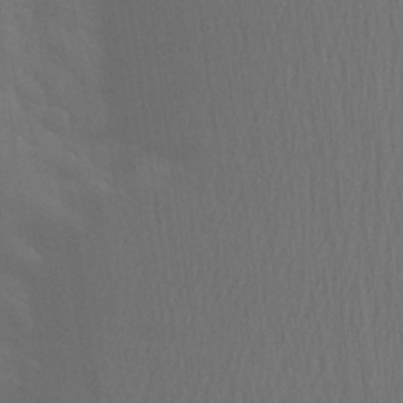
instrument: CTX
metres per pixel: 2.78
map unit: Aa
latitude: 23.6883
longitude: -145.4993
